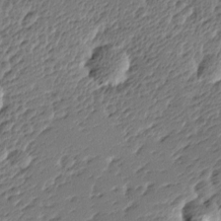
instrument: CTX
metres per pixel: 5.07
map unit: lAa
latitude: -10.7841
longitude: -124.8946
